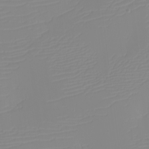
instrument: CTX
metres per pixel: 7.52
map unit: eHh
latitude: -6.0472
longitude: -84.6491
